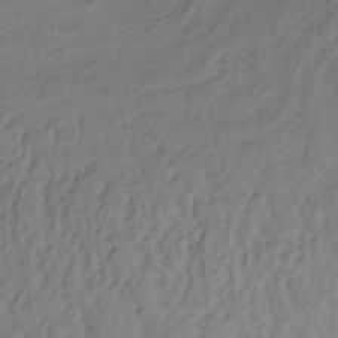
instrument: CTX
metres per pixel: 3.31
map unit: lHb
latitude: -33.6722
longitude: 67.7478
